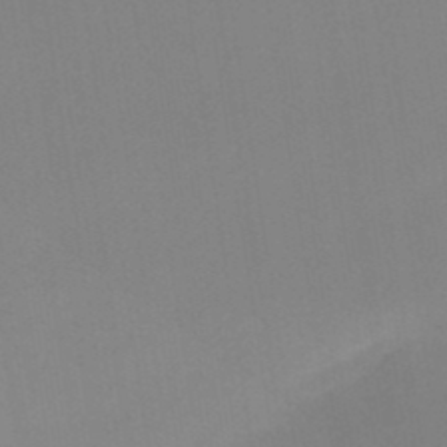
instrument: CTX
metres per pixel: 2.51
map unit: lHb
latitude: -48.5196
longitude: 67.3321
